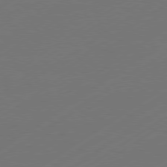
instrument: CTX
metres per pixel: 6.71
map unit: Hpe
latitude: -80.5952
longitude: 15.7667
